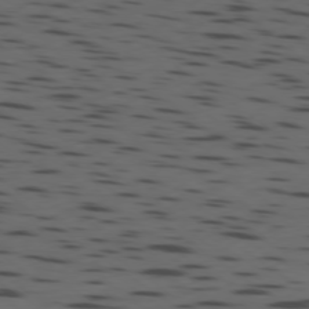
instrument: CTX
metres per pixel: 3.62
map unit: Ap
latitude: -77.7478
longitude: -72.0444
